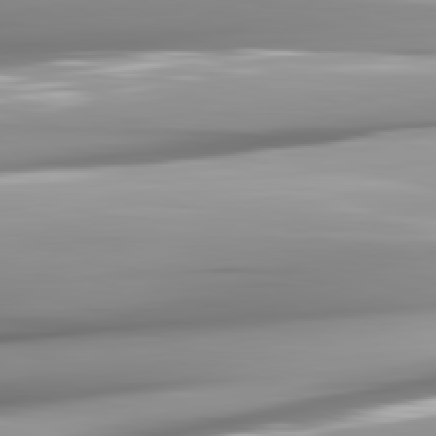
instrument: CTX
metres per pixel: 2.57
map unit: lApd
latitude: 82.2522
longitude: -142.7435
